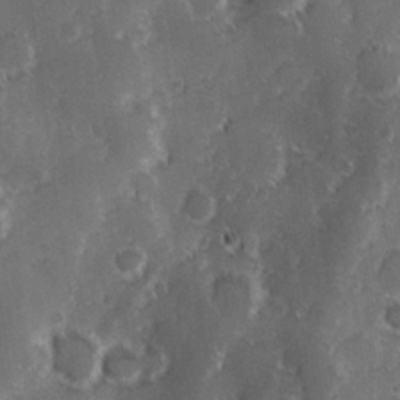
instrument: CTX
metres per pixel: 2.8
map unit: Hve
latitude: 24.1577
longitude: 146.5573
